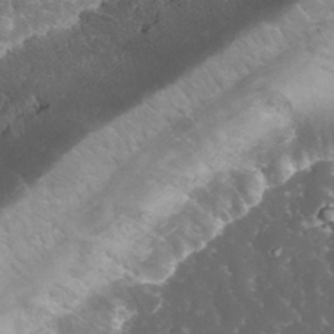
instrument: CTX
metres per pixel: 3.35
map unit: eHh
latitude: 33.0458
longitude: -63.4994
